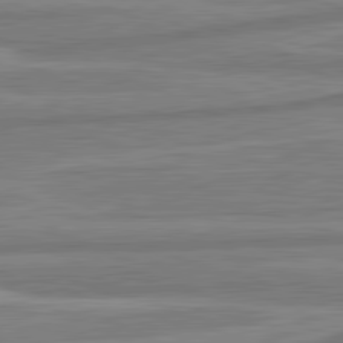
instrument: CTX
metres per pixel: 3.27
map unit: lApd
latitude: 81.7072
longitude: -174.8380
